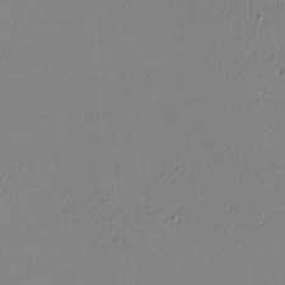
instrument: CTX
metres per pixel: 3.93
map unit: eHh
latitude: -6.3684
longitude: -80.7813
